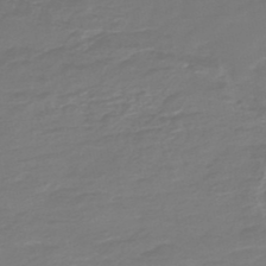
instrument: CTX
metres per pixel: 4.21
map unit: HNb
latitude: -46.9352
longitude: 53.3887
